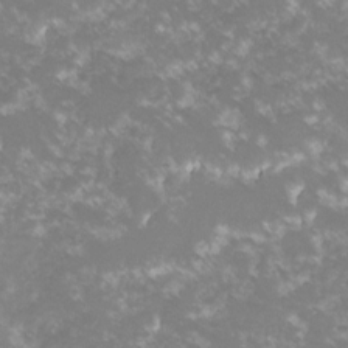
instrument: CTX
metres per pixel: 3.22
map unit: lHvf
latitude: -16.2362
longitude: -100.4412
